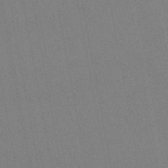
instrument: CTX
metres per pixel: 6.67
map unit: lHb
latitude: -46.4818
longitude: 70.6896
